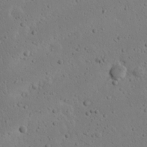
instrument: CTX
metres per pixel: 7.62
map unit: Nhu
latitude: 22.8569
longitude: -72.4790
